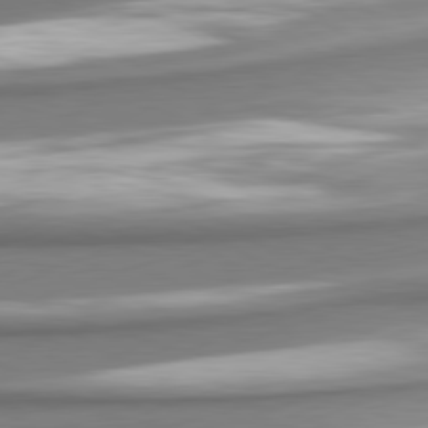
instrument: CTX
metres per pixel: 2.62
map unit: lApd
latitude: 80.6679
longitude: 179.7666
